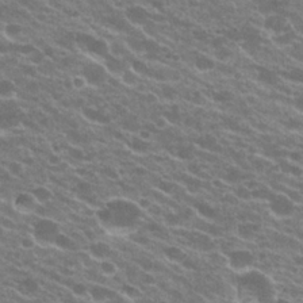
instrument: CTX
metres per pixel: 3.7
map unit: Hto
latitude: 23.9717
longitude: -36.1767
